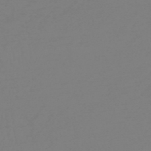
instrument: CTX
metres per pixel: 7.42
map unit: HNb
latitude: -48.9542
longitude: -50.6490
